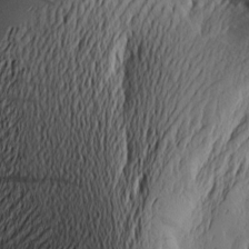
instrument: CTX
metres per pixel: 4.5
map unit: Htu
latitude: -2.2928
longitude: -177.2348
